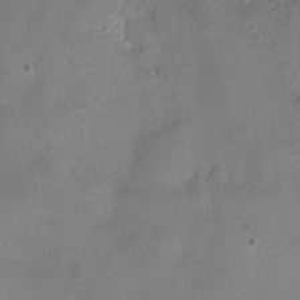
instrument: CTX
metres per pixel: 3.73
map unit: Nhu
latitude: 1.8016
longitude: -15.3482
